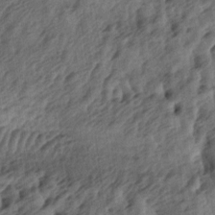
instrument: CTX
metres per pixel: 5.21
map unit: lAa
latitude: -5.0486
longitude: -123.9339
